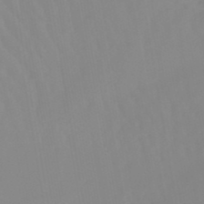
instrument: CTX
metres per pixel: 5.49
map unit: lHb
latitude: -48.2173
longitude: 76.0472
